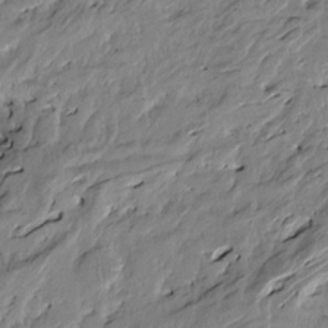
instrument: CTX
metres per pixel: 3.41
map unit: Htu
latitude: -5.2187
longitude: -179.8395
